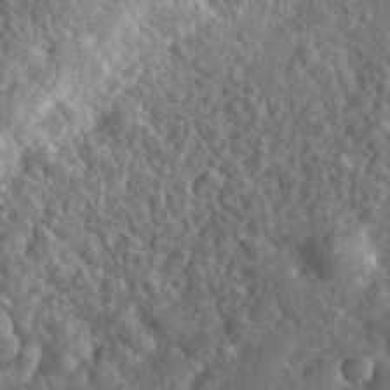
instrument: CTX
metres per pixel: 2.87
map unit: eHh
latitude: 35.4237
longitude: -79.5749
